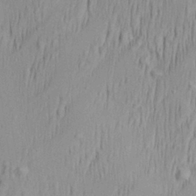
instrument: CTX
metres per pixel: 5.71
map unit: Aa
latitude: 29.3104
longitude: -138.4790
